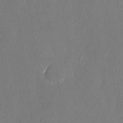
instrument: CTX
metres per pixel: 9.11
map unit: Nhu
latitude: -25.7289
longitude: -70.6490
